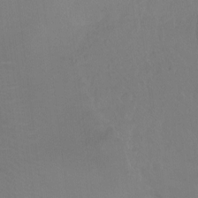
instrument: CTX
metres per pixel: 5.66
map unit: Ht
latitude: -9.3132
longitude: -37.7828
